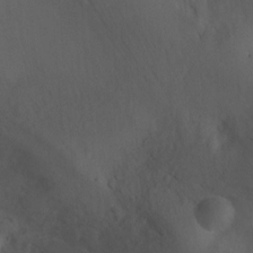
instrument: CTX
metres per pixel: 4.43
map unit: Ht
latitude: 1.4993
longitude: -25.9717
